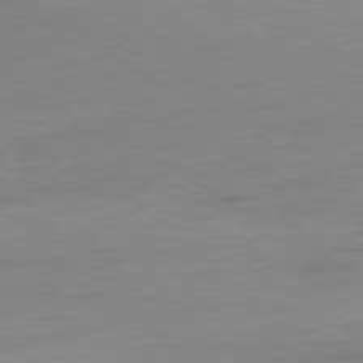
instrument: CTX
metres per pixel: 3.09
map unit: Ap
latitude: -80.1795
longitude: -52.2334
